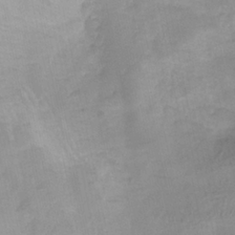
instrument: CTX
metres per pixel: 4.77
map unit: HNhu
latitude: -26.8974
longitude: 73.5399
